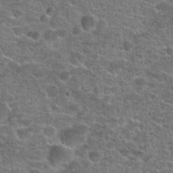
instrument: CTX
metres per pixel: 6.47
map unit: Hto
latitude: 21.0648
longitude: -43.8394
